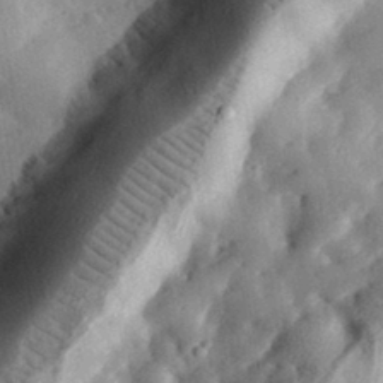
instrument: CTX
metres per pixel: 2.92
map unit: lHvf
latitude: 33.0458
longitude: -83.8772
